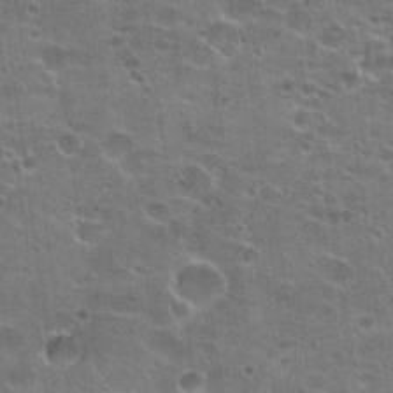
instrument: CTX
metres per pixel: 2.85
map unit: Hto
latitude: 22.2711
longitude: -42.8758
